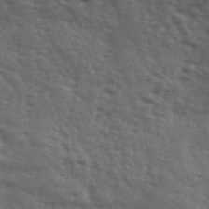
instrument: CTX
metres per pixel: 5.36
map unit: Ave
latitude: 18.2900
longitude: -132.1578
